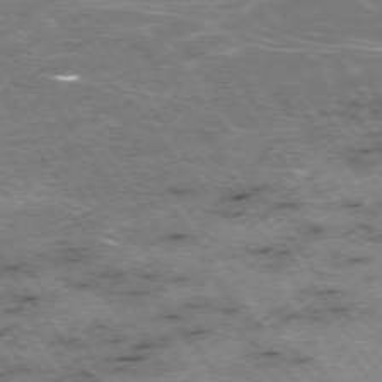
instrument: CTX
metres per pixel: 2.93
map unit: Hpe
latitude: -74.2551
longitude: 4.1794
